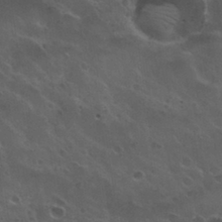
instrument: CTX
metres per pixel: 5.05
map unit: Nhu
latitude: 30.6680
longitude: -55.4615
